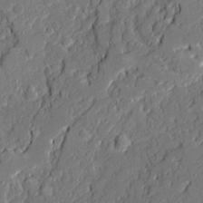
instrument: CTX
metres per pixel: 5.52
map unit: Ave
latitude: 20.6302
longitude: -128.4412
